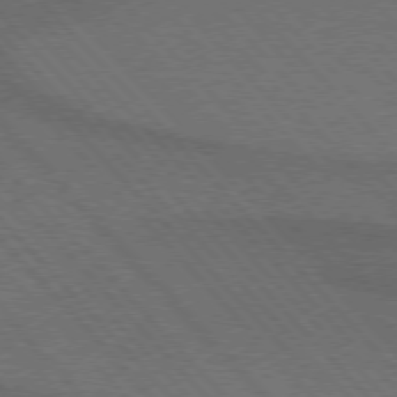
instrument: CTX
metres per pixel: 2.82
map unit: lApd
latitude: 75.1970
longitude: -81.8772
